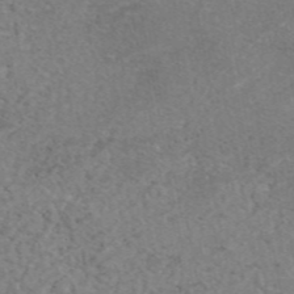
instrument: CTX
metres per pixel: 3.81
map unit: eAb
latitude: 46.5924
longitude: 115.6533
